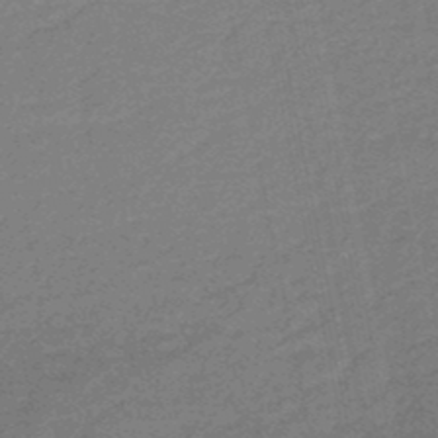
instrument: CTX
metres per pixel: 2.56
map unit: HNb
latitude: -48.3684
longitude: 59.7099
